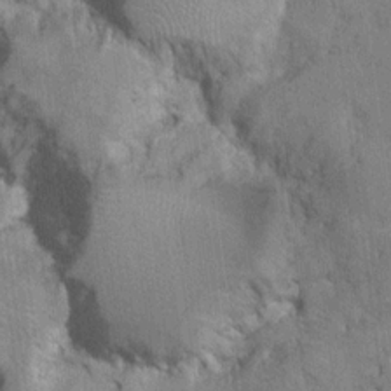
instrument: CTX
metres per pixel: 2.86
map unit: Nhu
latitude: 16.2900
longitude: -32.5168
